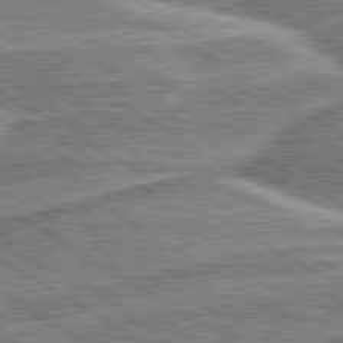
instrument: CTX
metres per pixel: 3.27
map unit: lApd
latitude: 80.3089
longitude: 172.1983
